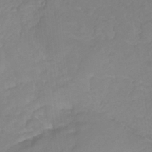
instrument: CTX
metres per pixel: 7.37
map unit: lHb
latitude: -31.0675
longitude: 64.5574
